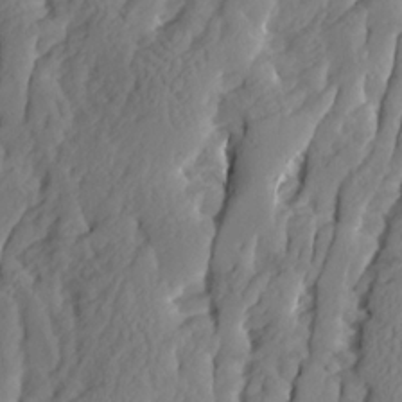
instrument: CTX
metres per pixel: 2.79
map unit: Ave
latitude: 14.0444
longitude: -135.1970
